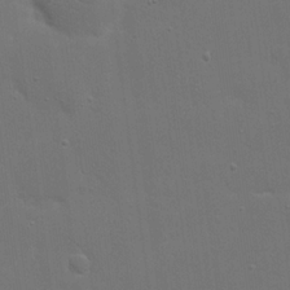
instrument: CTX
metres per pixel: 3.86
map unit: eHh
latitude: 19.6127
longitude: -66.8002
